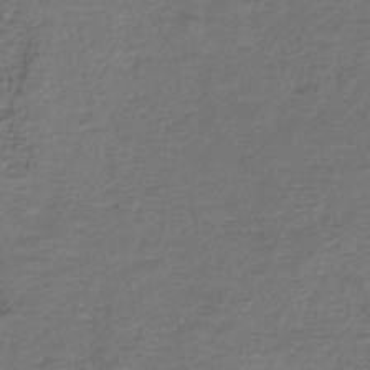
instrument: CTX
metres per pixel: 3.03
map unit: HNb
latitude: -36.9541
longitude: 51.5210
